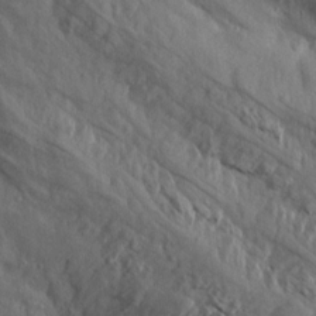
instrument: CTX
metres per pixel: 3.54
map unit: Aa
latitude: 14.7247
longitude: -142.4223
